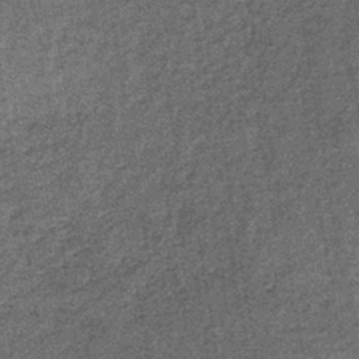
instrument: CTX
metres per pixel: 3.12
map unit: lHb
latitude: -39.2943
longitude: 65.8989
